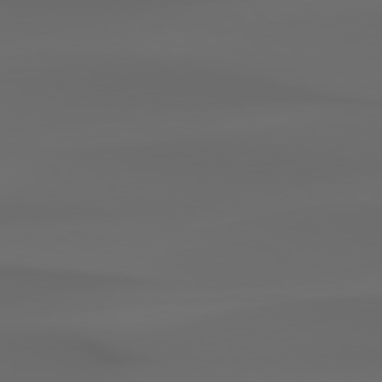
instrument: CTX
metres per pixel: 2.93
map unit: Hpe
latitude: 76.8002
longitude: -133.2159
